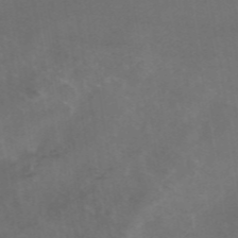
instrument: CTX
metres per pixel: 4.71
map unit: eAb
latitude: 46.7058
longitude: 126.5951
